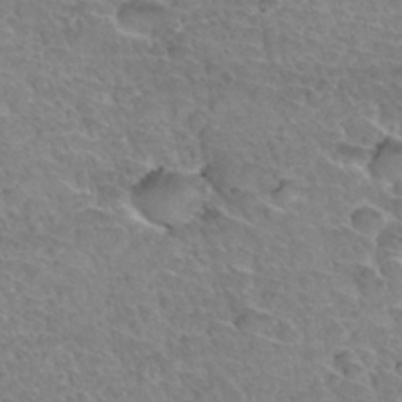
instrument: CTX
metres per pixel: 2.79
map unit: Hto
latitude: 34.3278
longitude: -46.4034
